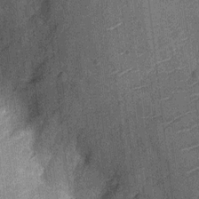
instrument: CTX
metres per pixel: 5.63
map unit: Nhu
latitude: -13.0864
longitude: -23.3482
